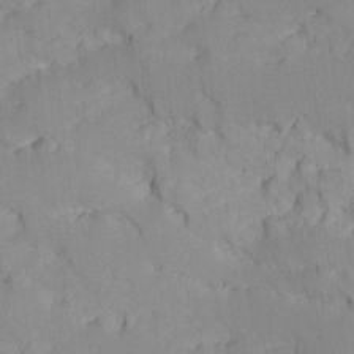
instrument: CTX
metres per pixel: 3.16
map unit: Ave
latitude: -9.5399
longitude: -117.3293
